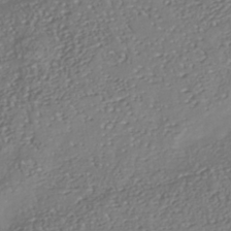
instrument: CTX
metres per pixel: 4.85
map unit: Nhu
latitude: -39.2565
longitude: -80.6301
